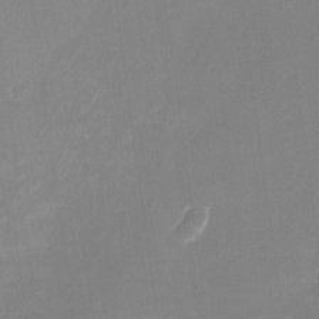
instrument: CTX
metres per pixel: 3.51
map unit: Nhu
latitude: -23.6722
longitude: -71.0458
